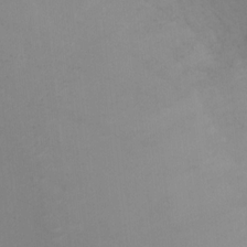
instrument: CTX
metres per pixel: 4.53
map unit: Ht
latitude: 0.8380
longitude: -34.3656
